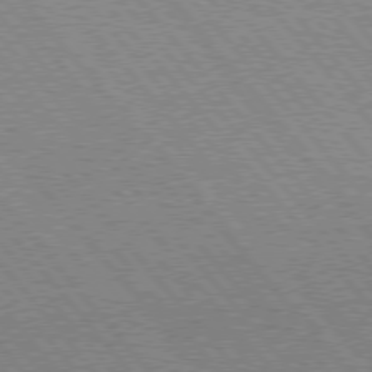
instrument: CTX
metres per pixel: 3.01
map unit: lApd
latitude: 76.4223
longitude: -85.6316
